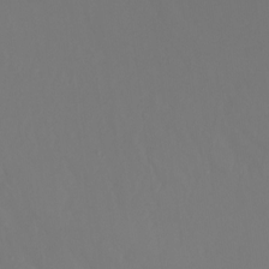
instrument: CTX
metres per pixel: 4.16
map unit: Nhu
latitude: -16.2173
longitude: -50.8191
